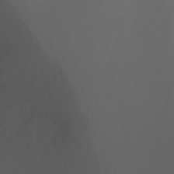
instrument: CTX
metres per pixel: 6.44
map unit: Ht
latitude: -0.4440
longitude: -46.0633
